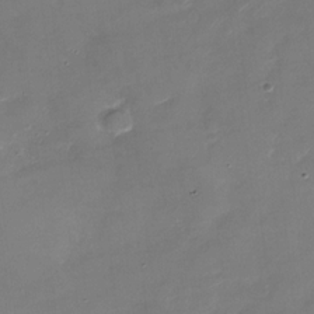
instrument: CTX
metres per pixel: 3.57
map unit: Nhu
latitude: -29.1620
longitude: -73.7261
